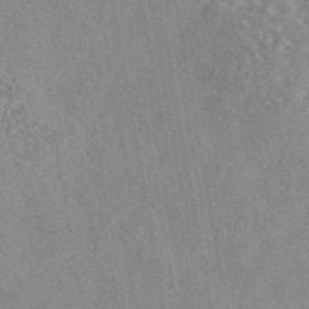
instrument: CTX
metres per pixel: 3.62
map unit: eAb
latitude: 44.1011
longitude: 116.1227
